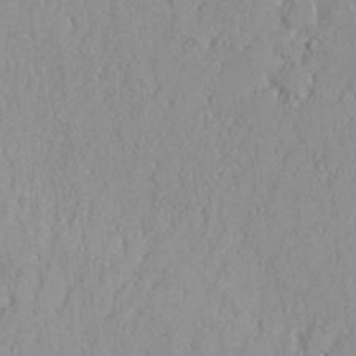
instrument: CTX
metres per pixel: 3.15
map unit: Nhu
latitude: 18.7435
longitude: -72.4223
